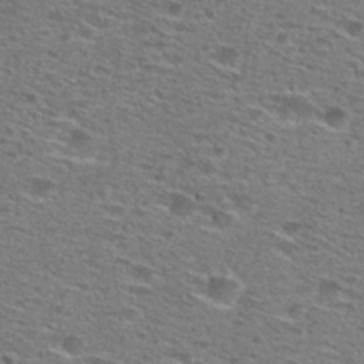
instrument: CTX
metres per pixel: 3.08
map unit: Hto
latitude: 28.4790
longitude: -47.1970
